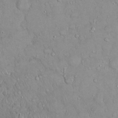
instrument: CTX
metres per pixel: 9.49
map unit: eHh
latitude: 21.4238
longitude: -58.7624
